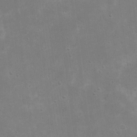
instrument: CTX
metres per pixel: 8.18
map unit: eHh
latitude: 20.4601
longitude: -69.6505
